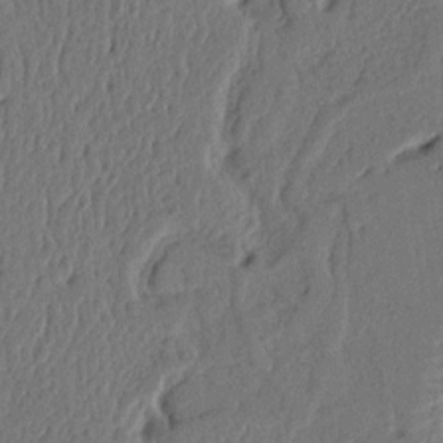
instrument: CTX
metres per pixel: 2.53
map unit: Ht
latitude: 9.4993
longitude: -78.7624
